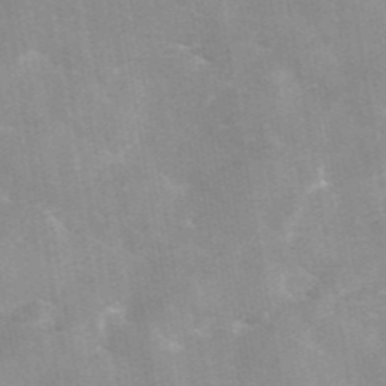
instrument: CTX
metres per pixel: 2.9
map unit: eAb
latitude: 45.6127
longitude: 124.9919
